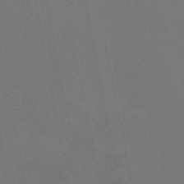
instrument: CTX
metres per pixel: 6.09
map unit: eAb
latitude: 46.6869
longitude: 120.9541
